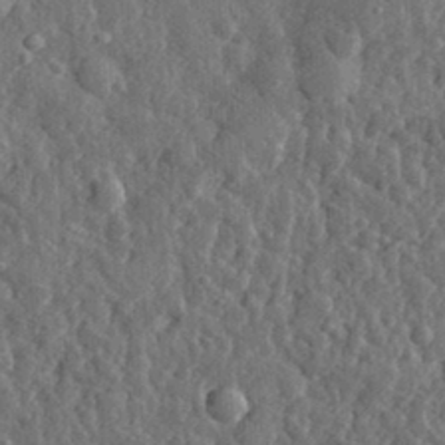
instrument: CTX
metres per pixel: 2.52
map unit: eHh
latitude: 33.6127
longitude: -80.1200
